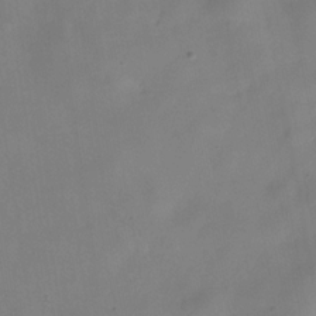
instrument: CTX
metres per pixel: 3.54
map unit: Hve
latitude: -32.0094
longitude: 93.9367
